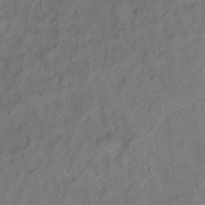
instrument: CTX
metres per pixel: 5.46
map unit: Ht
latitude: 13.5182
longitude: -39.6316
